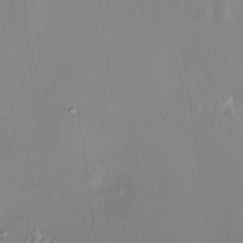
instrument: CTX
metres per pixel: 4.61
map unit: HNhu
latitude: 11.7639
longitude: 10.5007
